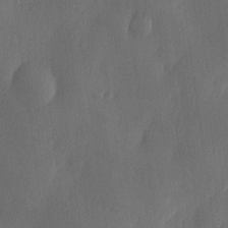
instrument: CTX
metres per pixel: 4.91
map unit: Ave
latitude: -11.0864
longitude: -121.7072
